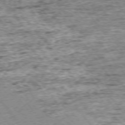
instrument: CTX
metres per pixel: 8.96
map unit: Ap
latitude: -75.1620
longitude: -87.6505
